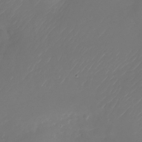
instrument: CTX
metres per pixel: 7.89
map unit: Nhu
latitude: -27.3320
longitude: -72.4601
